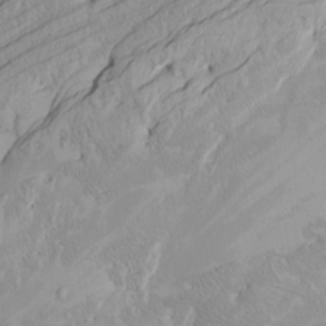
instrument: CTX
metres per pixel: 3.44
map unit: Htu
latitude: -6.6518
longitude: -71.0458
